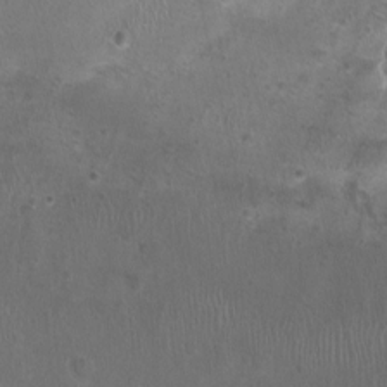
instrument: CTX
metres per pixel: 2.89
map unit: Nhu
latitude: 0.6679
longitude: -15.8017
